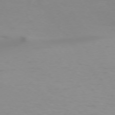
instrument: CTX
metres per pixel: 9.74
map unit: Ap
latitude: -74.5952
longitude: -81.9339
